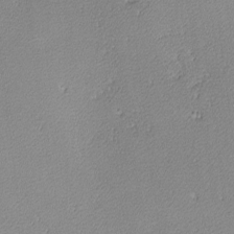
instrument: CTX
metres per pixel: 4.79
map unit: lHvf
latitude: -13.6533
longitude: -103.4048
